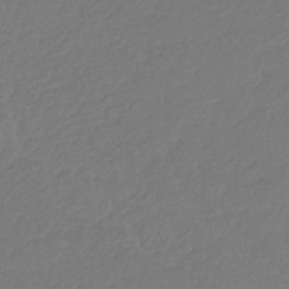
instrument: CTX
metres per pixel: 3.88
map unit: eHb
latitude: -29.7856
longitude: 67.5588
